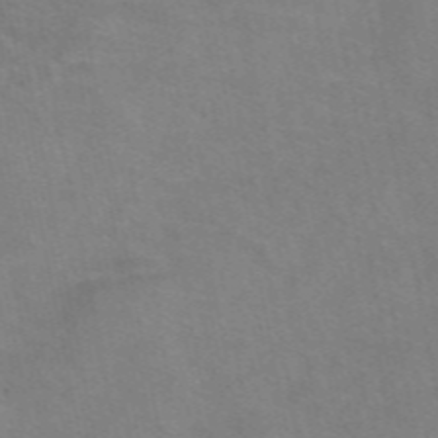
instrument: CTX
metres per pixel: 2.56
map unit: eAb
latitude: 48.8191
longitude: 120.6140
